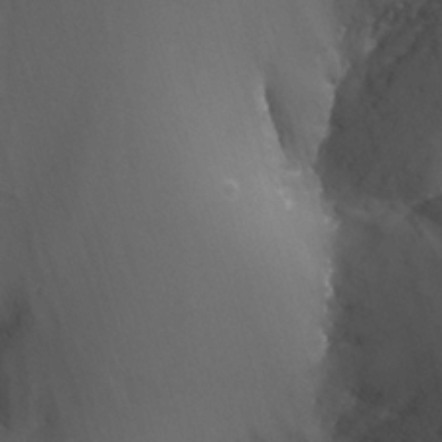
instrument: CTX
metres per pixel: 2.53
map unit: Nhu
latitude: -12.8975
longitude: -66.0633
